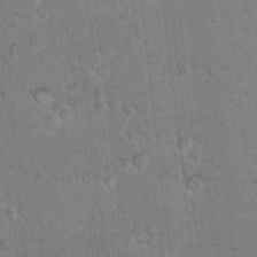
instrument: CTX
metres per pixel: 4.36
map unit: Hto
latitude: 12.2523
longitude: -36.4601
